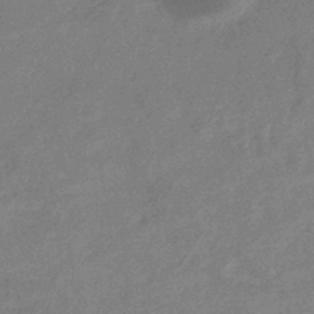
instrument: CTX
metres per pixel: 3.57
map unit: eHb
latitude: -36.1039
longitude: 76.8408
